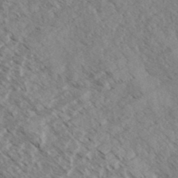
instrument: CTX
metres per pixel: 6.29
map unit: eHh
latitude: 34.9891
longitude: -139.9339
